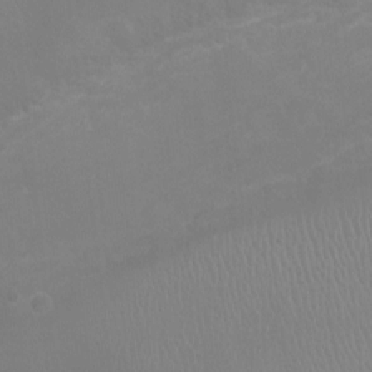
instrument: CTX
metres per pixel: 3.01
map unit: Ht
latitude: -2.4440
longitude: -18.9702
